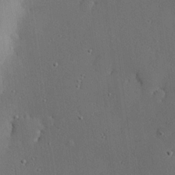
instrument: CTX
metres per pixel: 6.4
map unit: eHh
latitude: 23.3859
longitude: -91.4804
